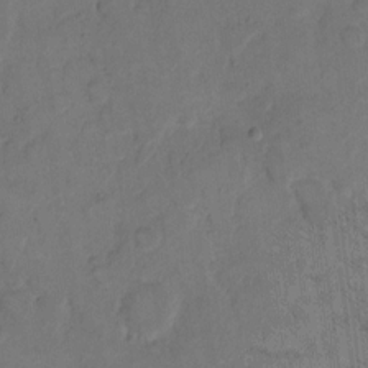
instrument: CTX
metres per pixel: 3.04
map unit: eHh
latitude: 12.9136
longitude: -65.6883
